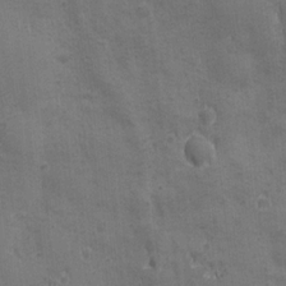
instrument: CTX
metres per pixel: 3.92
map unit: Ave
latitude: -7.7477
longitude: -120.4223
